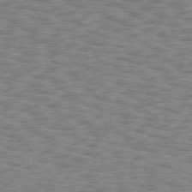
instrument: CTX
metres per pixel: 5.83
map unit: Hpe
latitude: 75.6883
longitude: -136.1578
